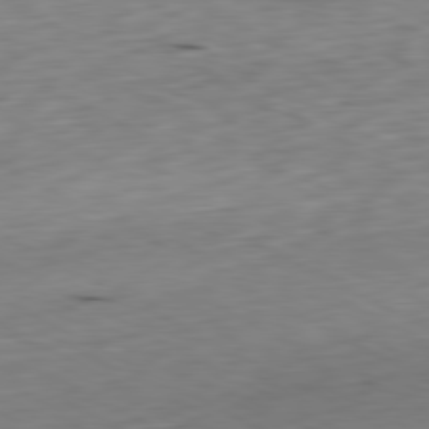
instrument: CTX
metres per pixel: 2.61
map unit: Ap
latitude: -80.9164
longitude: -70.9136
